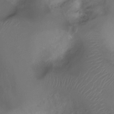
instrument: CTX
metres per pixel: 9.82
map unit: Ht
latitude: -7.4832
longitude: -27.5182
